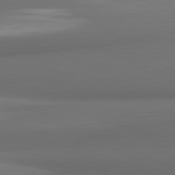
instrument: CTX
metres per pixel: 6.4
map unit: lApd
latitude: 81.6883
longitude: 171.5210
